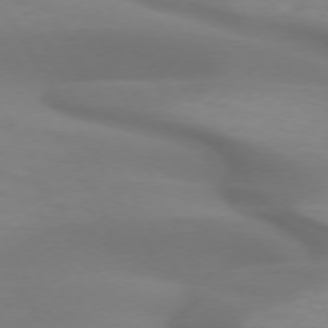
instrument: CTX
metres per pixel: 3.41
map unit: lApd
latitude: 72.6302
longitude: -52.2334
